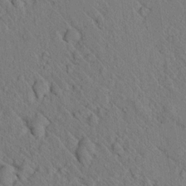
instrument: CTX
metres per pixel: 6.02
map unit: lAvf
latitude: 7.1403
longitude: 160.2740
